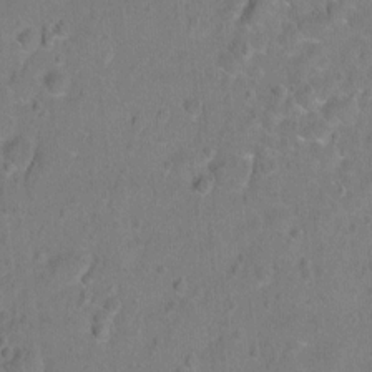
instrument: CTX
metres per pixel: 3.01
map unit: Hto
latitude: -6.6329
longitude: -35.7071
